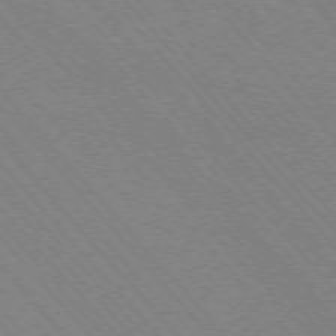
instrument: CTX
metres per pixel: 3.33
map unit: Hpe
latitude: -76.8975
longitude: -13.3293
